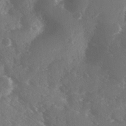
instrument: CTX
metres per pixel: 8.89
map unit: Ave
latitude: 0.9891
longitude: -111.2348
